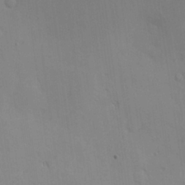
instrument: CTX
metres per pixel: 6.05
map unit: Nve
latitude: -8.9731
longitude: 173.9178
